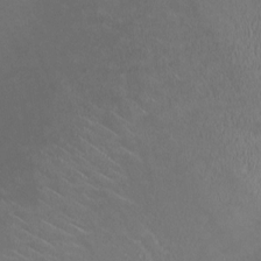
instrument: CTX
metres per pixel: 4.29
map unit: HNhu
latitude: -0.5763
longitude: -3.0647
